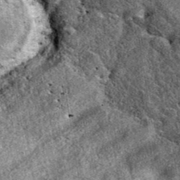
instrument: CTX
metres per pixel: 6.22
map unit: eAb
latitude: 39.0080
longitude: 109.1053
